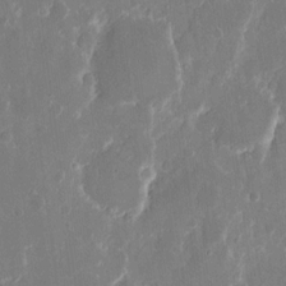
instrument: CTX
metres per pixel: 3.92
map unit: eHh
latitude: 12.4979
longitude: -71.7638
